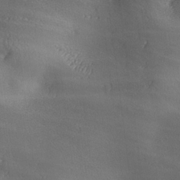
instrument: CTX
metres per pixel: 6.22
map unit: Ave
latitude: -6.5196
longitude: -121.1781
